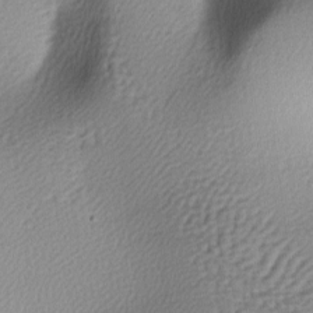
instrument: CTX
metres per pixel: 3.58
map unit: lAa
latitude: -6.0850
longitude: -122.4790
